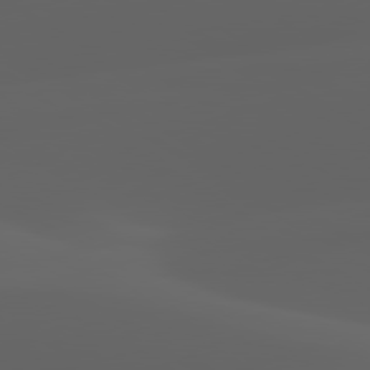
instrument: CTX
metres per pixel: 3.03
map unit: lApd
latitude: 80.0255
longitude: -93.1214
